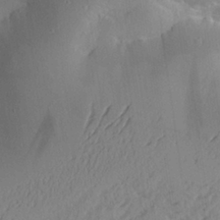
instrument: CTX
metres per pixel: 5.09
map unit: Aa
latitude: 25.7071
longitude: -130.9136
